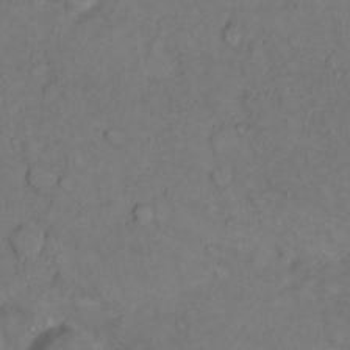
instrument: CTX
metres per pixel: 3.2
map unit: Hto
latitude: 10.7624
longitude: -62.1200
